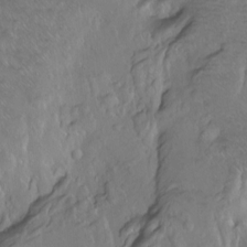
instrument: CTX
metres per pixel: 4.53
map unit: Ht
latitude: -7.8422
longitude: -36.6113
